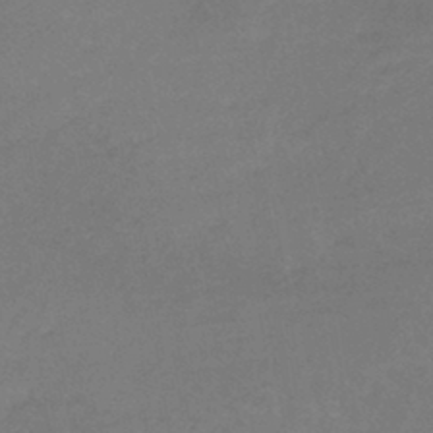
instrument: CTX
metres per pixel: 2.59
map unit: lHb
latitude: -40.7841
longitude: 66.7463
